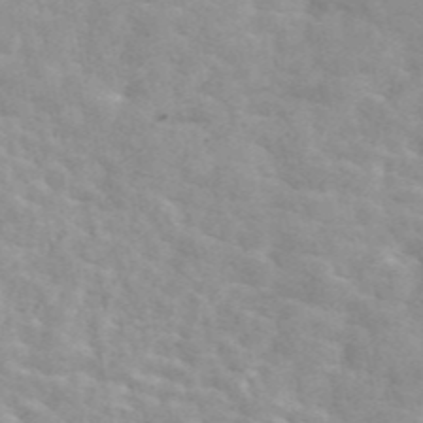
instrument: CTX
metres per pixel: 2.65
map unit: ANa
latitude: 46.3657
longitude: 26.9352
